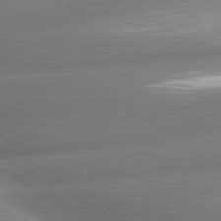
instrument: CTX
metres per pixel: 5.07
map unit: lApd
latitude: 80.3656
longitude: -162.6302
